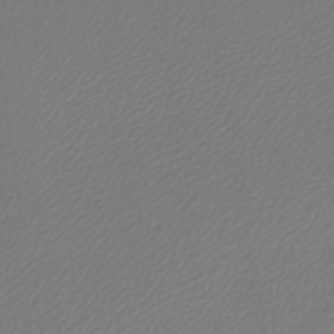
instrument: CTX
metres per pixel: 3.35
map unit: lHb
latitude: -42.4440
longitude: 65.8234
